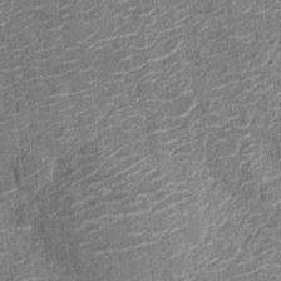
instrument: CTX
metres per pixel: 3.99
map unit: Nhu
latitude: -12.5196
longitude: -22.6490
